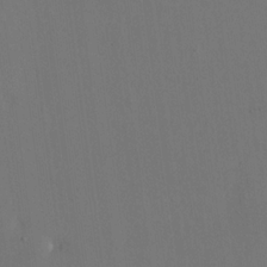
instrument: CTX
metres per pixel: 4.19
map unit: eHh
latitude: 18.8191
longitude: -68.6113
